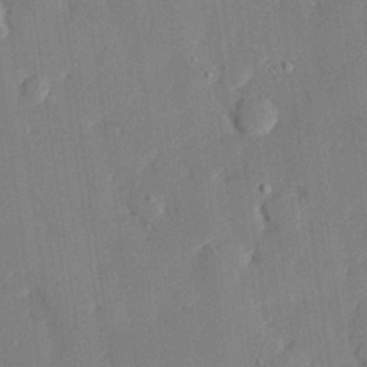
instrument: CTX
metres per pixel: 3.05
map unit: eHh
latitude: 28.3089
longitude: -81.8583
